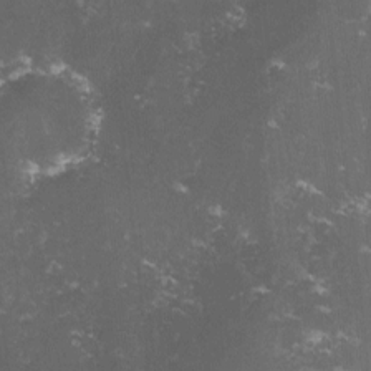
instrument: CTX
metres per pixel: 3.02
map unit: lHvf
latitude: -13.5777
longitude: -99.4048
